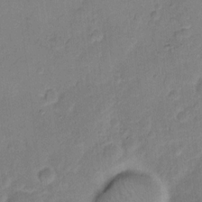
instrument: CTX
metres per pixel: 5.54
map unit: eHh
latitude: 10.8758
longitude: -64.4034
